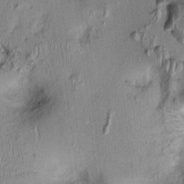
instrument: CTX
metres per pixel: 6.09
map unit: Nhu
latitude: -0.3118
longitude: -14.4034
